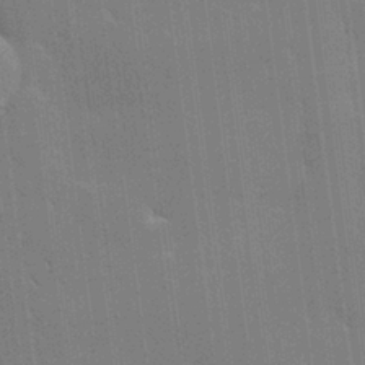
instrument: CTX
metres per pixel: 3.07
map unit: lHvf
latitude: 26.3656
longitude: 141.2376
